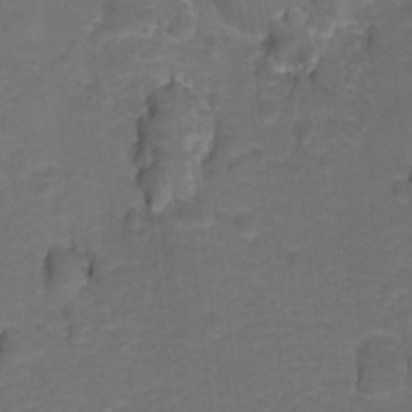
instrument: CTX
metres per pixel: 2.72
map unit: Hto
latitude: 4.8380
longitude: -32.5924
